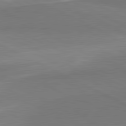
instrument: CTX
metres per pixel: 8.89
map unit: lApd
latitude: 81.3482
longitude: 157.5399
